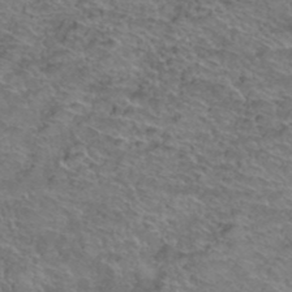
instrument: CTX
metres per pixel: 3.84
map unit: Hto
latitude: 39.3293
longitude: -43.2159
